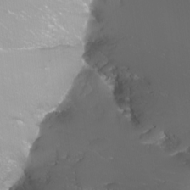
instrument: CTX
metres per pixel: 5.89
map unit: Nhu
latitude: -11.2187
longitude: -65.9150
